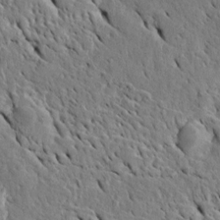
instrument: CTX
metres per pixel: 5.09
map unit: Htu
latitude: -4.9919
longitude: 153.3509
